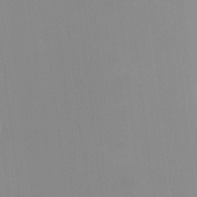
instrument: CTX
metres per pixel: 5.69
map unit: HNhu
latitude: 7.0647
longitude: 9.6533
